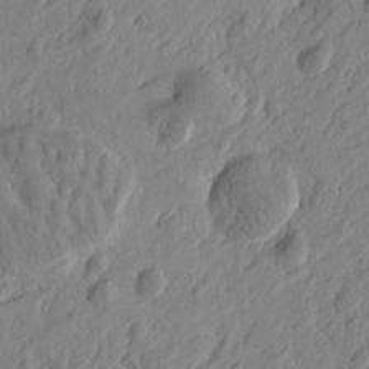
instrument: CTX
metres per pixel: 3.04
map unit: Htu
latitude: -4.6140
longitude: -179.1781
